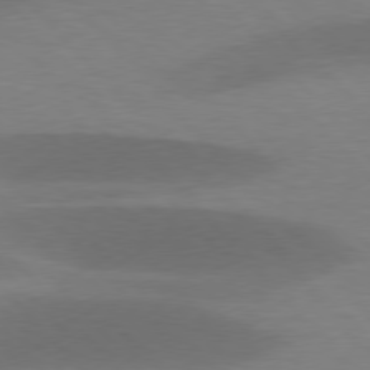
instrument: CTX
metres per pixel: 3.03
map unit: lApd
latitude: 77.2159
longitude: -58.7813
